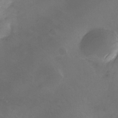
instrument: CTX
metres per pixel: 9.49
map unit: Nhu
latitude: -23.7100
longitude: -70.1011
